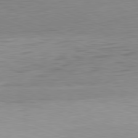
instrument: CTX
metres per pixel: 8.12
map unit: Hpe
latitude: -81.8045
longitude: 10.3684
